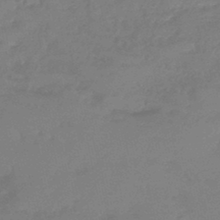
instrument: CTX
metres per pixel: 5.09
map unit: eHb
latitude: -45.3888
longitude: 85.4076
